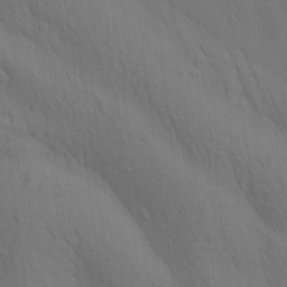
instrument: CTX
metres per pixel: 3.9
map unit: lAa
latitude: 22.0633
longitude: -138.2900
